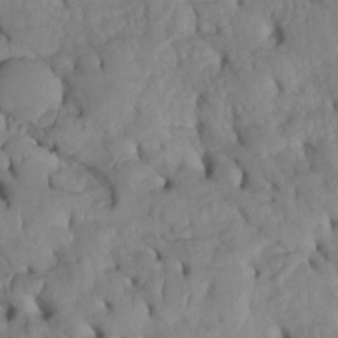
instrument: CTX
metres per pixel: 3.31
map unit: Htu
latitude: -2.7463
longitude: 152.0850
